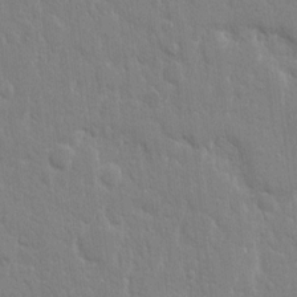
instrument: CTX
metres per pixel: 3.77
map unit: eHh
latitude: 12.5546
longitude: -70.1578
